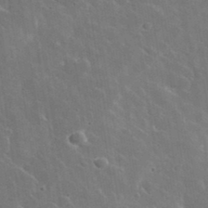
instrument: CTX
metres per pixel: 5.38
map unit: lHvf
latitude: 36.1578
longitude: -92.2522
